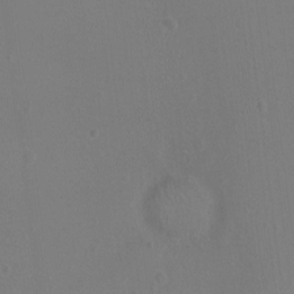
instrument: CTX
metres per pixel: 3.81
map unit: Ht
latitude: -7.5210
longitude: -19.9150
